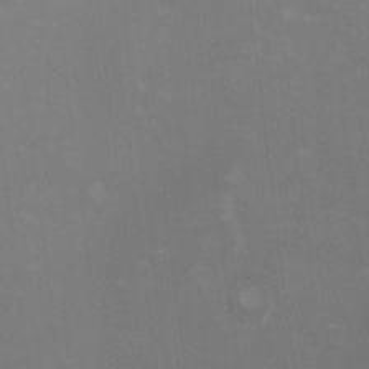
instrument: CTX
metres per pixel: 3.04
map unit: HNhu
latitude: -0.1984
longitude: -3.8394
